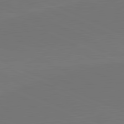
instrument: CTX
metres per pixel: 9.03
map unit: lApd
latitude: 81.6127
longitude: 144.0472
